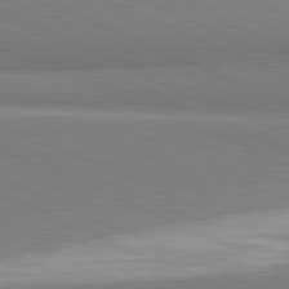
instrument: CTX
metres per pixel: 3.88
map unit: lApd
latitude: 81.7639
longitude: 161.1998
